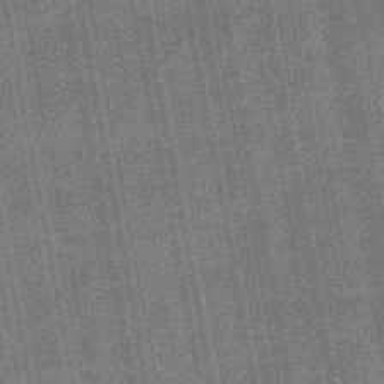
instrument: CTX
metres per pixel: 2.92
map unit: HNb
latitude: -48.8786
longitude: -38.5168
